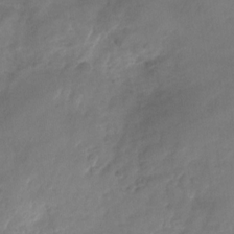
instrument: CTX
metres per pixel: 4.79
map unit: Nhu
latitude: -26.6140
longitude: -70.8758
